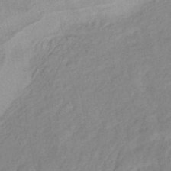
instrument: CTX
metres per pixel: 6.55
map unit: lHb
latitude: -41.4076
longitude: 77.8989
